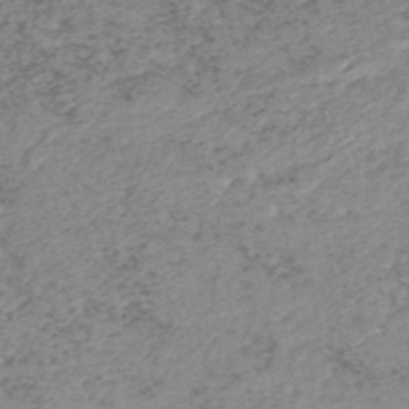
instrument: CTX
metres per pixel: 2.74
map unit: HNhu
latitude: -48.4440
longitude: 30.9164
